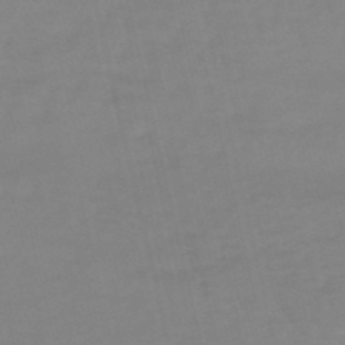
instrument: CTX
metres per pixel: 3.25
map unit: lHb
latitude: -49.0109
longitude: 76.3495
